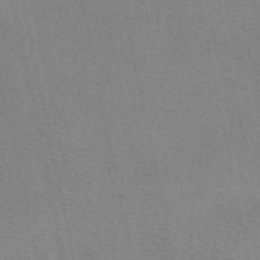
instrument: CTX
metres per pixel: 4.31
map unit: eAb
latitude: 50.2900
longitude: 109.3510
